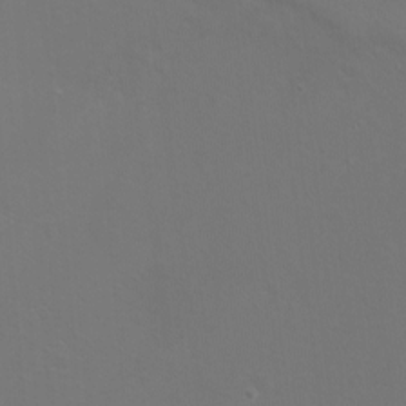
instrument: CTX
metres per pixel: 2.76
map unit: eHh
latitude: -10.9731
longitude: -65.4615
